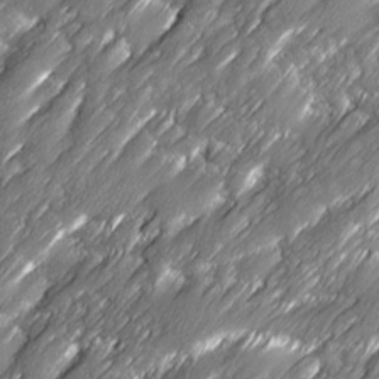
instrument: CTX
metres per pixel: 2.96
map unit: Ave
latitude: 16.7246
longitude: -135.4426
